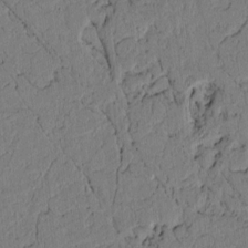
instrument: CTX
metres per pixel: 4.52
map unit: lAvf
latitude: 5.1214
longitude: 166.2361
